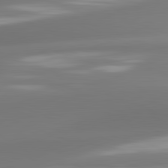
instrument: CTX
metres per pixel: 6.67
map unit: lApd
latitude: 81.7261
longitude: -162.3279
